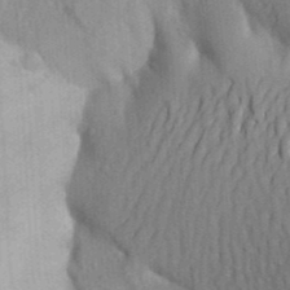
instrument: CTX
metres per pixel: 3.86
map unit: Aa
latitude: 25.7071
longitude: -149.6127
